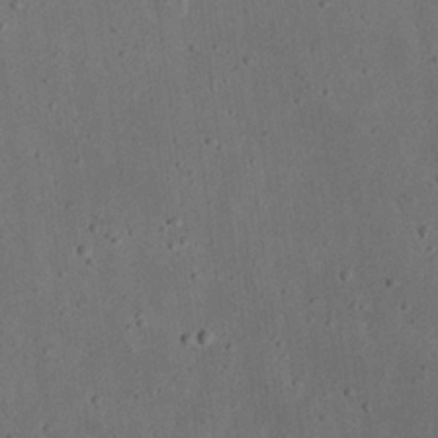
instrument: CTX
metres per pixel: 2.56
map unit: eHh
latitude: 23.0269
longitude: -69.0837
